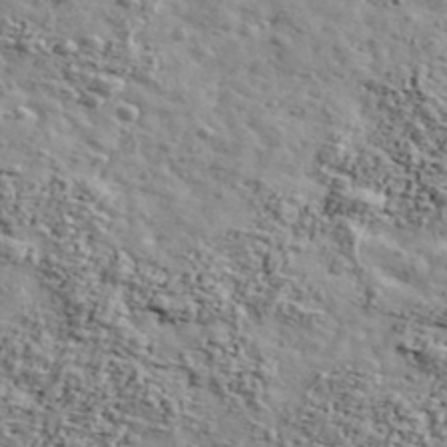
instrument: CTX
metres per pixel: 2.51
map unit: Ave
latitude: 43.0836
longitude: -110.5357
